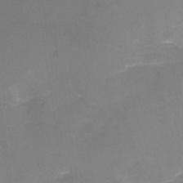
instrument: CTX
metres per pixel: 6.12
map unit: Nhu
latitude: -15.7478
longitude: -56.4223
